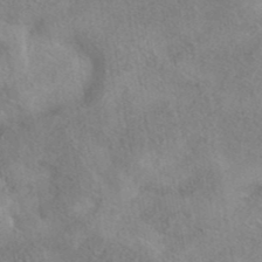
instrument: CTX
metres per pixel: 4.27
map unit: eAb
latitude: 41.1403
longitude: 104.1228
